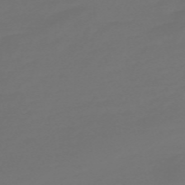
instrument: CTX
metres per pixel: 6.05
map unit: Nve
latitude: -58.8974
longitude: 56.6896
